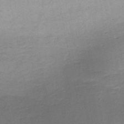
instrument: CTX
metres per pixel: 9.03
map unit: HNb
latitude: -46.0283
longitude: -39.1781
